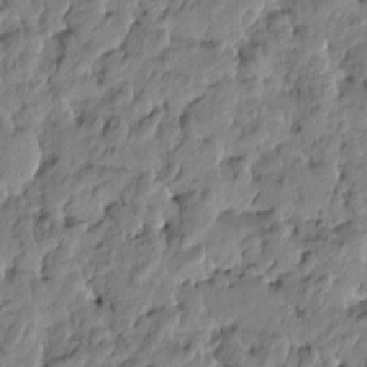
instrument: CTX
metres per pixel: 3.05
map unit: Htu
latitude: -4.4818
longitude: 177.1053
